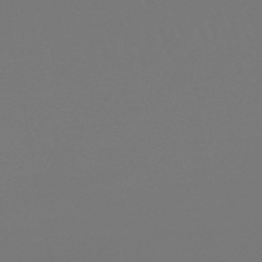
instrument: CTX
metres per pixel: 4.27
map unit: eHb
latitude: -51.0486
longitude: 74.1417
